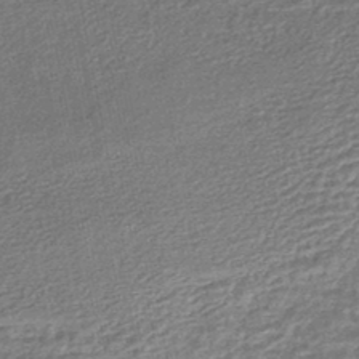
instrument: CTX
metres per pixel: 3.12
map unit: HNhu
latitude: -46.5007
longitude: 102.1984
